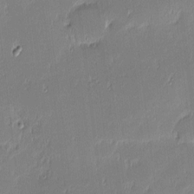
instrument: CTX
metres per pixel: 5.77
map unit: eHh
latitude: -3.2375
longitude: -83.0836
